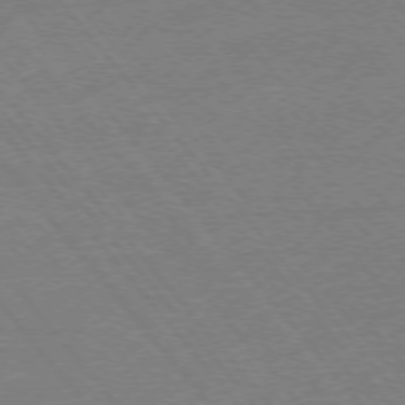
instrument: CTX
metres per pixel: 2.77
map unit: Ap
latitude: -76.2362
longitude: -60.2711
